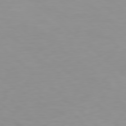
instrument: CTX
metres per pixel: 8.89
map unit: Hpe
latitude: 78.5168
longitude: -169.1025
